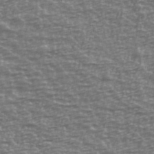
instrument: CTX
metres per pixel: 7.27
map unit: Ave
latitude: 40.7057
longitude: -114.0822
